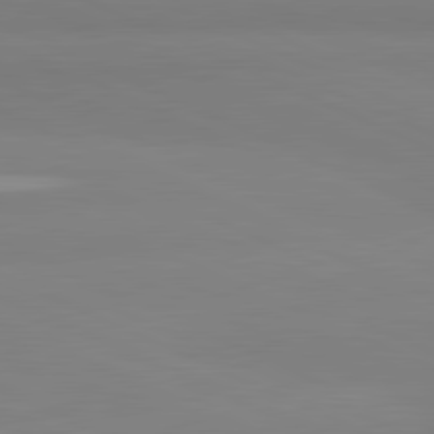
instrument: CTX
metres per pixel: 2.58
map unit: lApd
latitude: 81.6883
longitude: 178.5007
